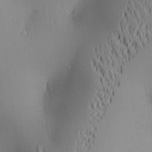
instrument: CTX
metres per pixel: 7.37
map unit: lAa
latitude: 2.8569
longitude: -116.8002
